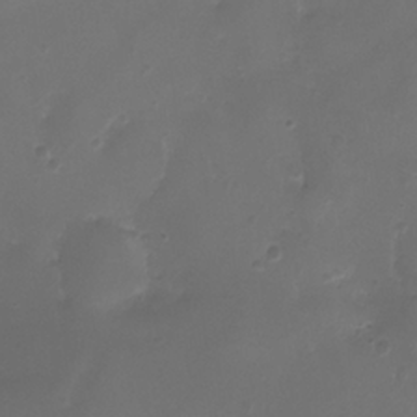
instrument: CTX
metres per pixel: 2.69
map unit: Ht
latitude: -2.5384
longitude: -19.4048
